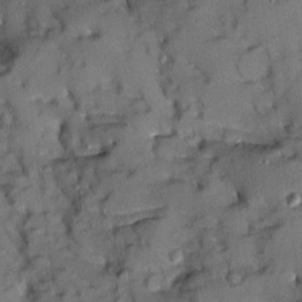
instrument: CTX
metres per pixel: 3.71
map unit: Ave
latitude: 9.0081
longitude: -103.0080
